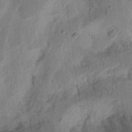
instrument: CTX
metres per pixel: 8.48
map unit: Ht
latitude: 11.9906
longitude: -74.7246
